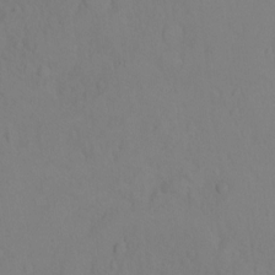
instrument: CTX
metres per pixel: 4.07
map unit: Ht
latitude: -9.6533
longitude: -37.0081
